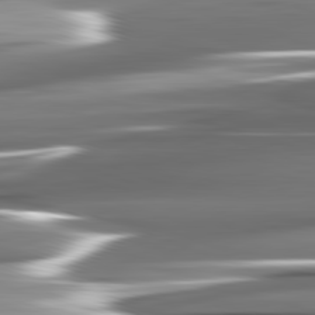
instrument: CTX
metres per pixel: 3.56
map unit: lApd
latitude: 82.3467
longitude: -140.8002
